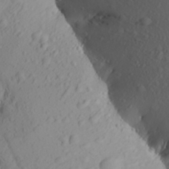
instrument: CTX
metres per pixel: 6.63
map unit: Aa
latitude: 24.7435
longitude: -144.3278
